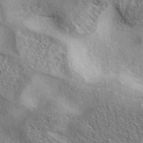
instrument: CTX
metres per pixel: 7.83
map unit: eAb
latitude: 38.1011
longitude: 113.3888
